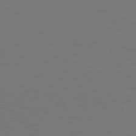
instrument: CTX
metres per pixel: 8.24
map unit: Hpe
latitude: 76.1766
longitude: -133.3860
